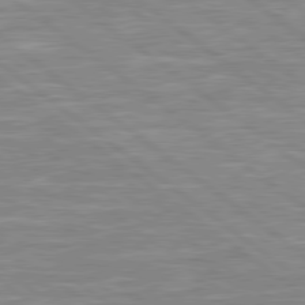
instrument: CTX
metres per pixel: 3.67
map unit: Hpe
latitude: 79.1026
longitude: -121.1403
